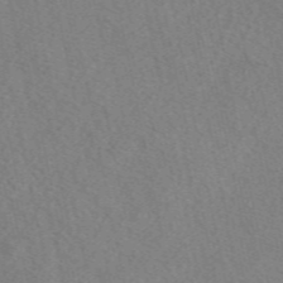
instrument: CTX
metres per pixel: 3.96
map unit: eAb
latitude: 48.7435
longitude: 105.7477
